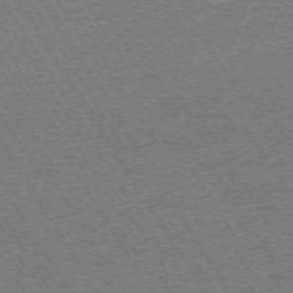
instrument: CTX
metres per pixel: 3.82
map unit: Ap
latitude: -73.6533
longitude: -85.0081
